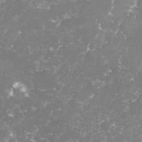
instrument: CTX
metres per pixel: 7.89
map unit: lHvf
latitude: -15.1054
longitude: -98.7246
